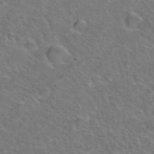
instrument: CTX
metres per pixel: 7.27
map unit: Hto
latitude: 36.8002
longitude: -47.4616
